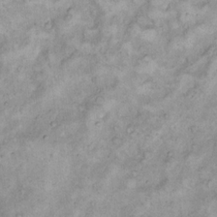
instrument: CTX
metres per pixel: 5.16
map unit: eHh
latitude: 17.1592
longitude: -62.3279
